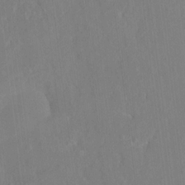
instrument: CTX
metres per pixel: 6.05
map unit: HNhu
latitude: 6.6490
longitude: 2.7085
